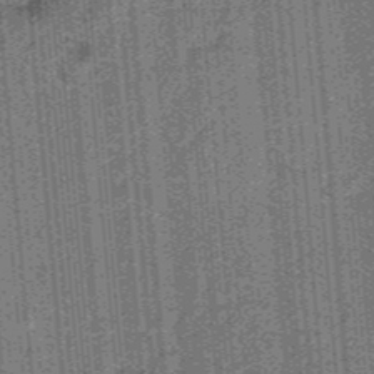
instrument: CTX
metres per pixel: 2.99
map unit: lHb
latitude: -39.3888
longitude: 54.5007
